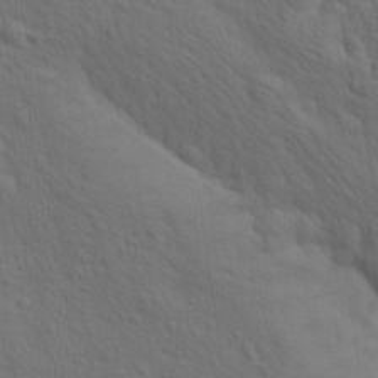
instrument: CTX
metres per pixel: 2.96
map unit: lAa
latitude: 22.1767
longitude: -138.5357
